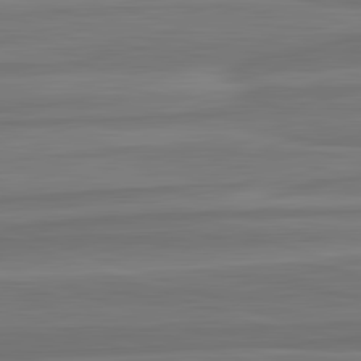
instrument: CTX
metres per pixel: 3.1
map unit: lApd
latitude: 82.7624
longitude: 169.7477
